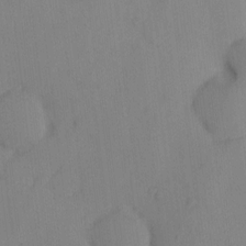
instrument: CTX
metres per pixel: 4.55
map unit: eHh
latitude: 0.2711
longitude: 17.4266
